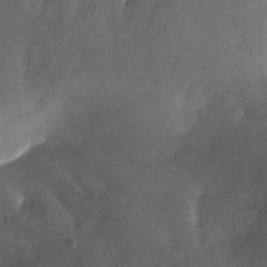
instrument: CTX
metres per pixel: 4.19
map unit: Hto
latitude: -10.3495
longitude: -40.7057
